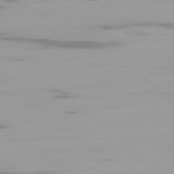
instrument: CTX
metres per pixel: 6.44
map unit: Ap
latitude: -79.7288
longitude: -102.7435
